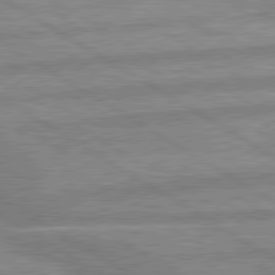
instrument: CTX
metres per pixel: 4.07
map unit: lApd
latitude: 80.1578
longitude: -170.3656
